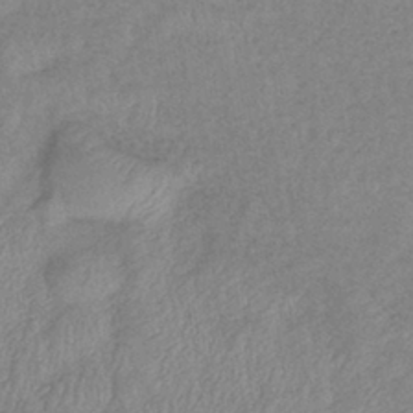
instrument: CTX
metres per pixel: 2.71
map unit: eHb
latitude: -40.8219
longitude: 80.3873
